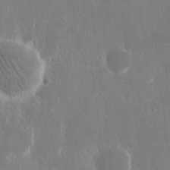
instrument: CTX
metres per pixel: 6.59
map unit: eHh
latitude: 15.3104
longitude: -71.1970
